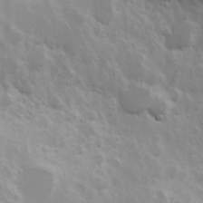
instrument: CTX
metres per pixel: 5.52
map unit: Hve
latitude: 24.1955
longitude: 145.5399
